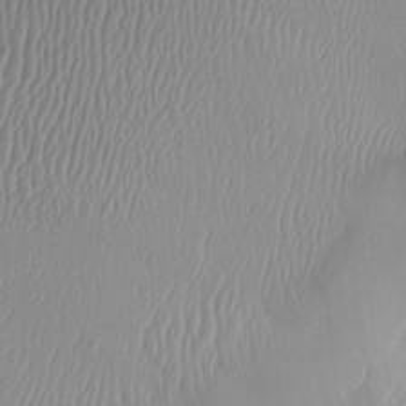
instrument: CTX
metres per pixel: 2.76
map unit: HNhu
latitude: 2.3845
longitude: -4.8569
